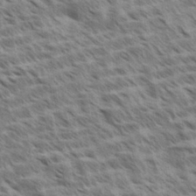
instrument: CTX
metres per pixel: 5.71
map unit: Aa
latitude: 33.2348
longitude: -140.7057
